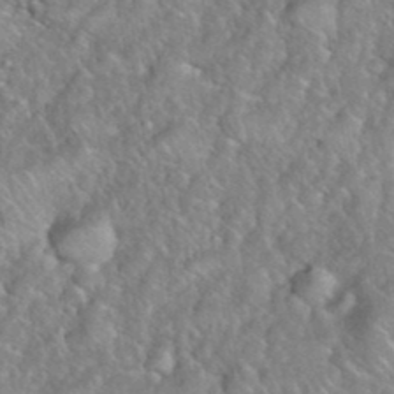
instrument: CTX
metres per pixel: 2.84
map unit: eHh
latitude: 39.6883
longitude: -58.9703
